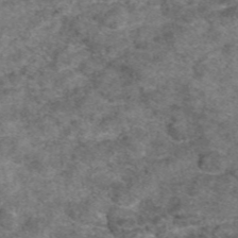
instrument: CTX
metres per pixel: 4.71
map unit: eAb
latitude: 46.2523
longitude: 103.3510
